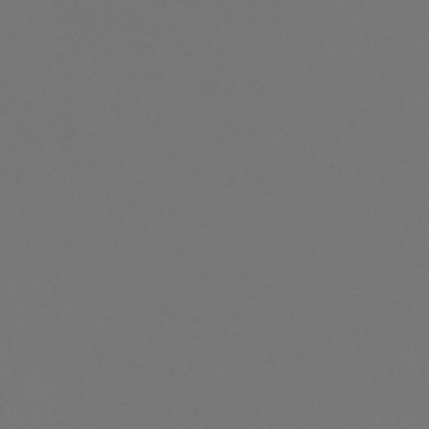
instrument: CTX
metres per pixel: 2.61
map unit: HNb
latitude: -47.5021
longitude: 55.8989
